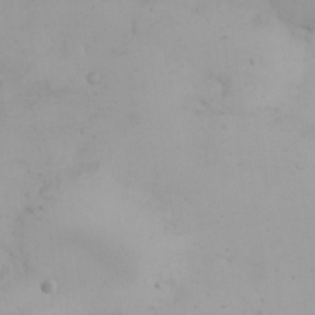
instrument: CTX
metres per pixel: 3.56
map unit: eHh
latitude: 25.3859
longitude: -64.3089
